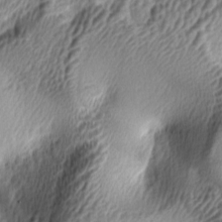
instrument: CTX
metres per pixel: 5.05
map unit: lAa
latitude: -5.3131
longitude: -123.0269
